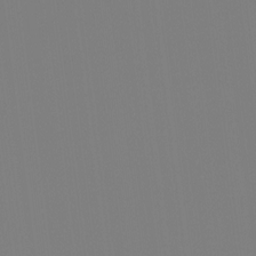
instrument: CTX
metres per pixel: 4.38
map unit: Htu
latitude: -12.6141
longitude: -70.1578
